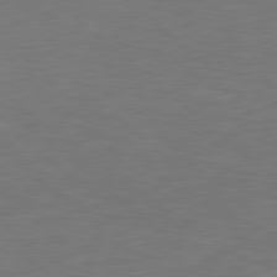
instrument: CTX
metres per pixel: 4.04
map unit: Hpe
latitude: 78.7624
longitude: -150.2900
